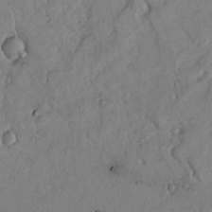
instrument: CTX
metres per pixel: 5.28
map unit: Nhu
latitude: 18.2522
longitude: -77.6882
